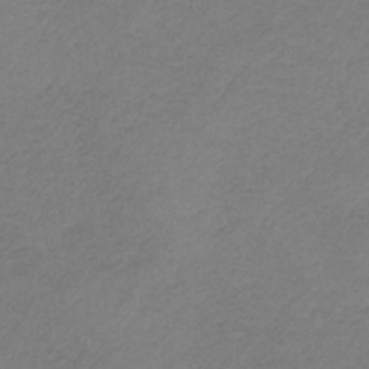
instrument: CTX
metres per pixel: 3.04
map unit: HNb
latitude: -34.0094
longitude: 61.1431
